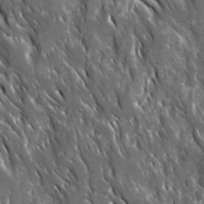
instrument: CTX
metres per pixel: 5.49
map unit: Ave
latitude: 15.4616
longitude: -132.8569
